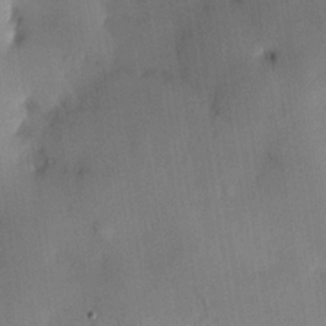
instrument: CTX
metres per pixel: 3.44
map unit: HNhu
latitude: 13.7639
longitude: 11.2565
